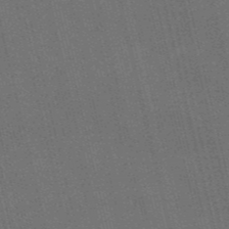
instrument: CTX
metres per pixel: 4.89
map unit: HNb
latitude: -52.3117
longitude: -40.8569
